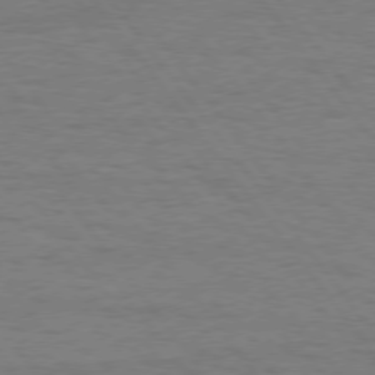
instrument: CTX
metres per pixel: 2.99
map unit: Hpe
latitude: 75.0270
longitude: -136.7435
